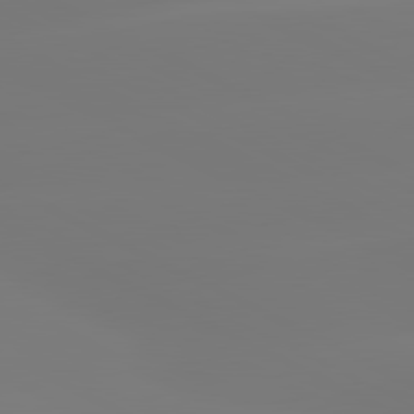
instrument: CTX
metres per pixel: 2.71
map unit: lApd
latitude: 80.9703
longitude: -156.8191
